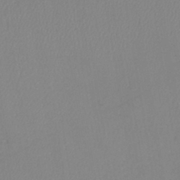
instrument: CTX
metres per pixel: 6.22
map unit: lHb
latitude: -41.0486
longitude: 74.5574
